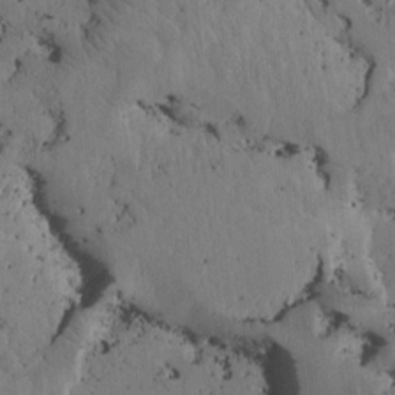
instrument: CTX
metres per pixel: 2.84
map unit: Htu
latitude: -3.0675
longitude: 167.9178
